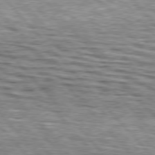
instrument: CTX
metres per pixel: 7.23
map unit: lApd
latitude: 76.5923
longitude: -74.4979
